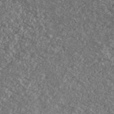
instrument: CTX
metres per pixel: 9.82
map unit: Ave
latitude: 40.2333
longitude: -108.0822
